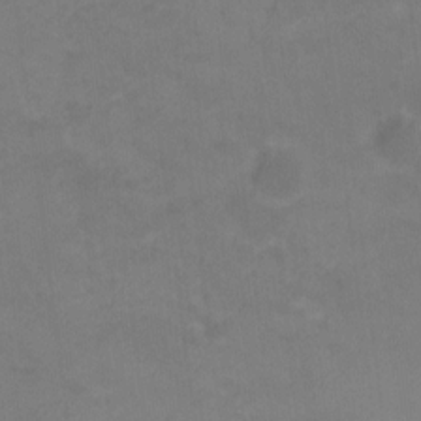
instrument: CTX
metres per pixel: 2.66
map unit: Ht
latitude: -10.7841
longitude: -39.4993
